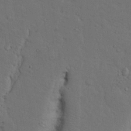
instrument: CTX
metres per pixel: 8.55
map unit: Nhu
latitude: 25.3292
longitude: -72.7058
